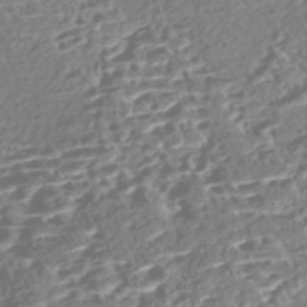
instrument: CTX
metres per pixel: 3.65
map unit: Nhe
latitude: -46.9352
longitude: -172.9891
